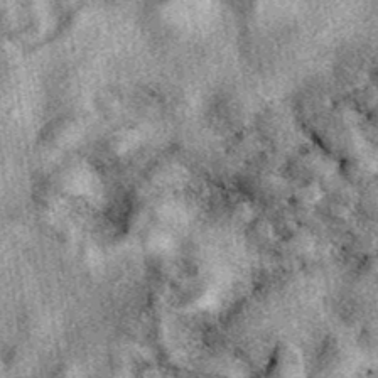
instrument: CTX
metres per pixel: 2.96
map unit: eAb
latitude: 39.7827
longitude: 111.5399
